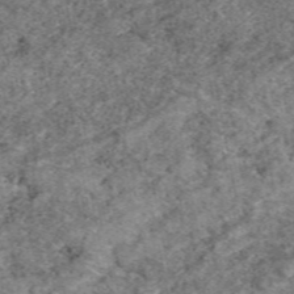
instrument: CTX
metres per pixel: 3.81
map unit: eAb
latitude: 49.1970
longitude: 109.7478
